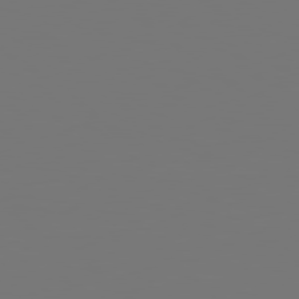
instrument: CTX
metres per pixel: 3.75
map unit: Hpe
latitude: 78.8380
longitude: -138.9892
